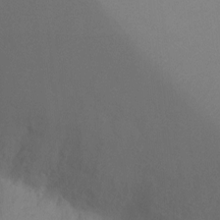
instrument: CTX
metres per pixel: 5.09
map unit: Ht
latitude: -8.6896
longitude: -32.3656
